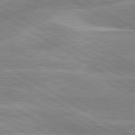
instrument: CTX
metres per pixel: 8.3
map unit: lApd
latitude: 80.1389
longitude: -131.2537
